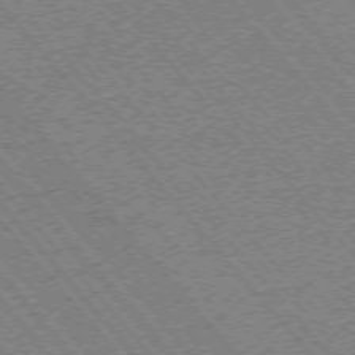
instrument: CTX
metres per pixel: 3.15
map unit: Ap
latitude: -75.3699
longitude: -86.3845
